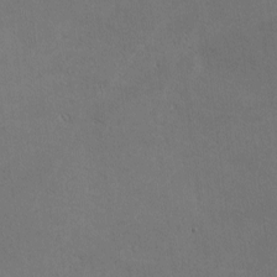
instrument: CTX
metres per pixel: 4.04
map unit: lHvf
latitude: -10.1039
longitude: -102.0444
